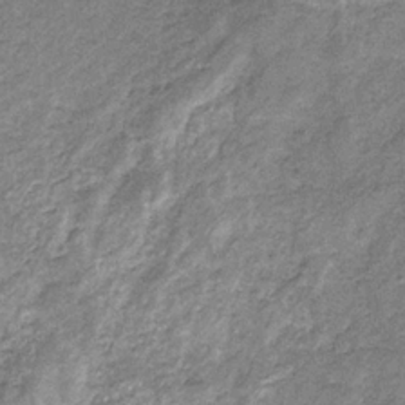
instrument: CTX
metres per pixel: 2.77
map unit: eHb
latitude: -31.6155
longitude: 69.3320
